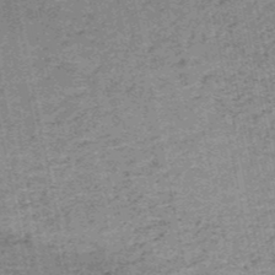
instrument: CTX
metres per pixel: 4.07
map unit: HNb
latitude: -51.0486
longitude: -51.6127
